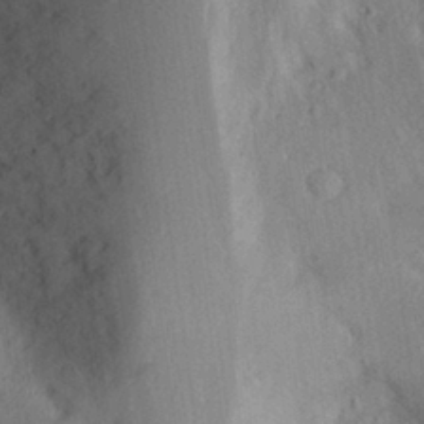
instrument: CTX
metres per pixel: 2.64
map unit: Aa
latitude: 28.6301
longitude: -145.8583
